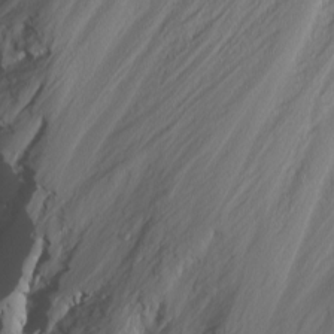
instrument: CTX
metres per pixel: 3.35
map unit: Nhu
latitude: -4.9541
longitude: -87.0269
